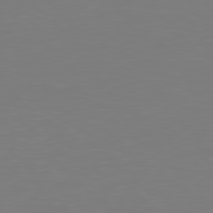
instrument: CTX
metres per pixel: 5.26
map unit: Hpe
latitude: 78.5357
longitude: -136.7624
